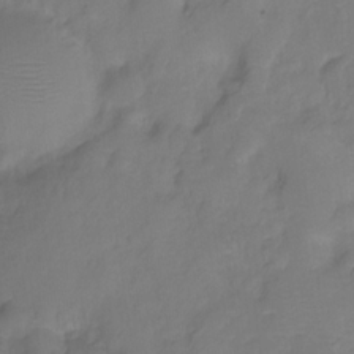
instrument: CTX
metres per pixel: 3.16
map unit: HNhu
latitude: -27.7477
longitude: 75.0109
